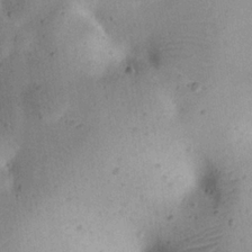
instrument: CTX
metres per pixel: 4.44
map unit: eHh
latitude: 24.1011
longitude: -68.0444
